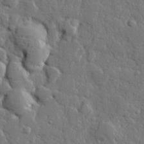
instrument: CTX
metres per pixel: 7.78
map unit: lHvf
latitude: 23.5371
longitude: 143.0486
